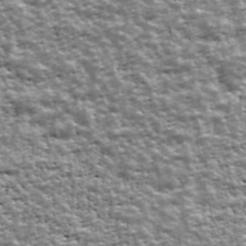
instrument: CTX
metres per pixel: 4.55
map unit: Ave
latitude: 42.6113
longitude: -111.9906
